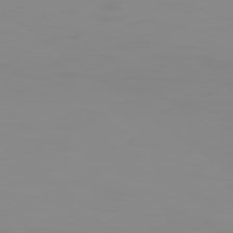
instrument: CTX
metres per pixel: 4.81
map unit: Hpe
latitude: 74.4601
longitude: -127.8961
